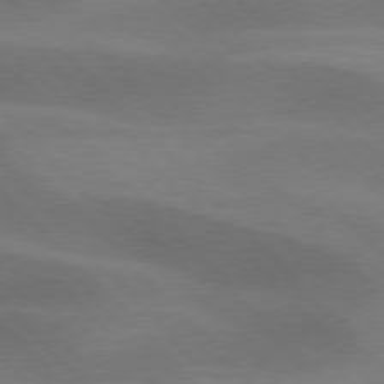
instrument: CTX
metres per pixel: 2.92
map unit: lApd
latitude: 76.5545
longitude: -59.8017
